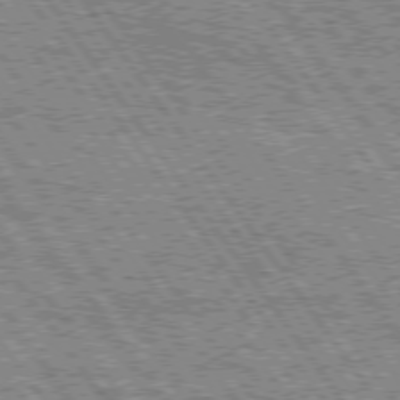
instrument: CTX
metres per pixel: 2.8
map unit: Hpe
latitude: 74.7057
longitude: -154.4979
